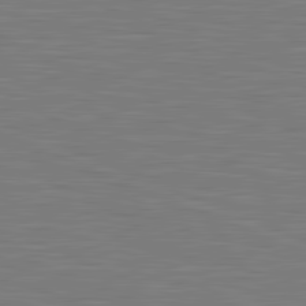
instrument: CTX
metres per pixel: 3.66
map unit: lApd
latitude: 81.7639
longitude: -171.4615
